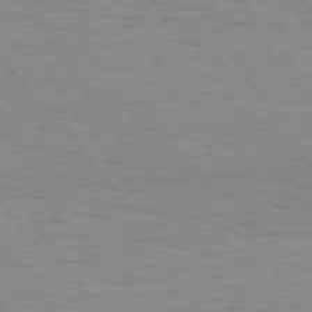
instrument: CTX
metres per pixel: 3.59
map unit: Hpe
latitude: 74.4412
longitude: -136.3090
